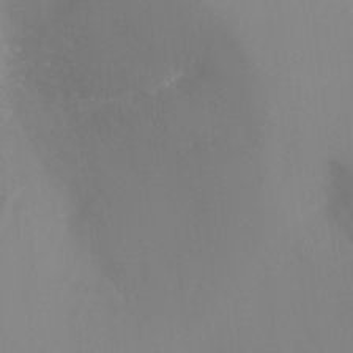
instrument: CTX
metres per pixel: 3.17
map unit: Ht
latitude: -8.3684
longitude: -35.0080
